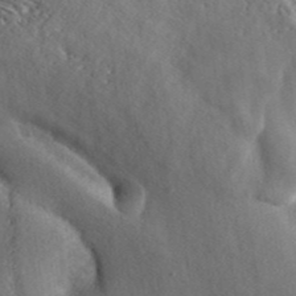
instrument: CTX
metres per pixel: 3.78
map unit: ANa
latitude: 41.6316
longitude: 51.9178
